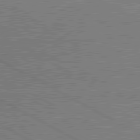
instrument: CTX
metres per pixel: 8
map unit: lApd
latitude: 80.9136
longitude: 142.6329
